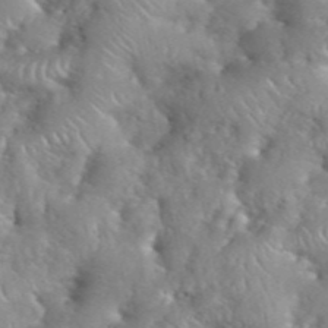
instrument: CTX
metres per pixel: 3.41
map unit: eHh
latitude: 40.0444
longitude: -57.0080
